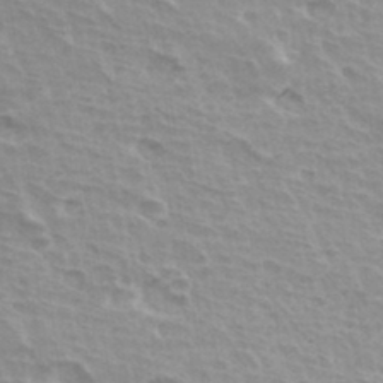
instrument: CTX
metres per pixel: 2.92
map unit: Hto
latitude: 33.9717
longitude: -40.6490
